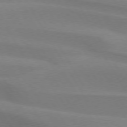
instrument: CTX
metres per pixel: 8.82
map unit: lApd
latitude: 74.5924
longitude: -65.7639
